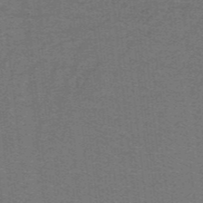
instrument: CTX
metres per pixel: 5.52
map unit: lHb
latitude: -42.0472
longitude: 54.7841
